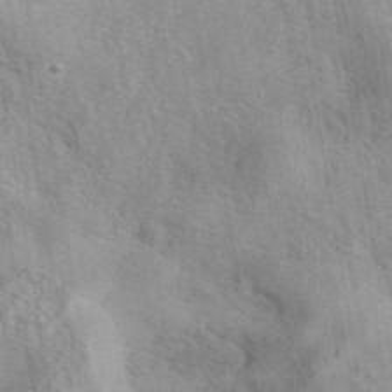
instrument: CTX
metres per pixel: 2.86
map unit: eAb
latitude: 41.9339
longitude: 107.6344
